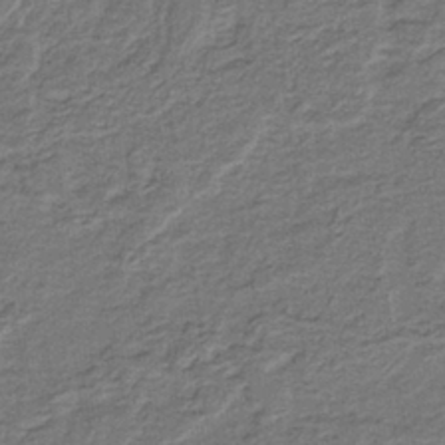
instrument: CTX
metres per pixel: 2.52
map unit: lHb
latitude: -38.0661
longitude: 57.1242
